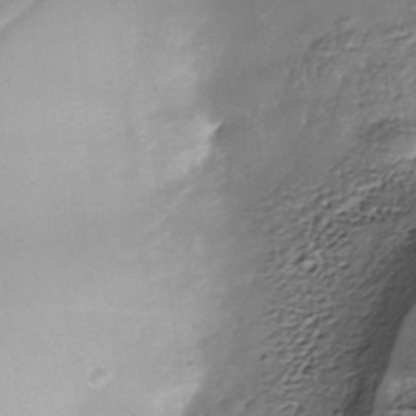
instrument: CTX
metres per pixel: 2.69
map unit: Nhe
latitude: -38.5763
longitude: -117.2159
